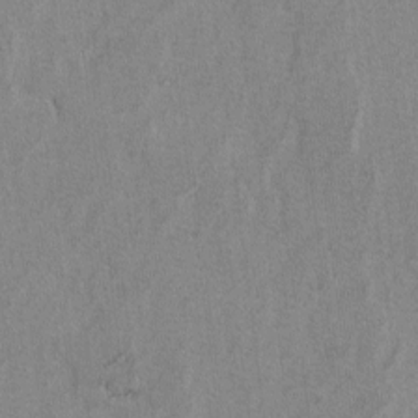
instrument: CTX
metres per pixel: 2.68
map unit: lAvf
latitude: -6.7463
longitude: -114.2333
